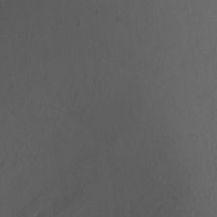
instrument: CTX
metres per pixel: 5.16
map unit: Nhu
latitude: -7.7099
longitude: -90.9136
